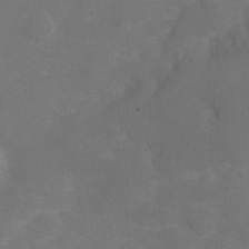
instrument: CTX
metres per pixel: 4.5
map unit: Hto
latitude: 4.4034
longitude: -33.0081
